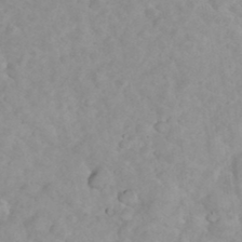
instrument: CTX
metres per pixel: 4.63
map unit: eHh
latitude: 35.6882
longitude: -62.6680
